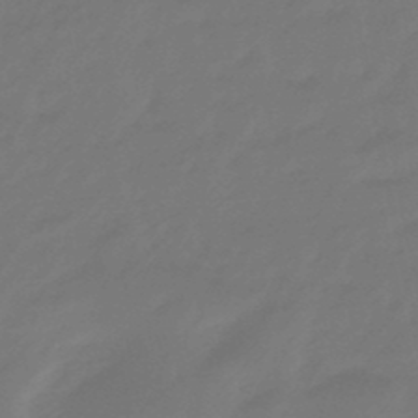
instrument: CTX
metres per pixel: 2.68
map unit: eHb
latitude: -47.1431
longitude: 81.9178
